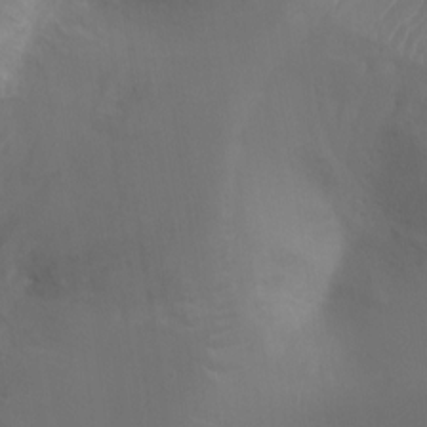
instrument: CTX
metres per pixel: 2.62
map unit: Ht
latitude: -10.5196
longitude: -27.9528
